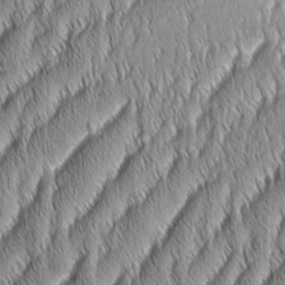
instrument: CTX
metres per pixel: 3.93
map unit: Aa
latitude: 7.4048
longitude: -130.8758
